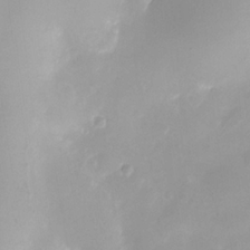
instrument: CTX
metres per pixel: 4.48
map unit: eHh
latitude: -5.0675
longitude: -78.2334
